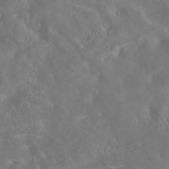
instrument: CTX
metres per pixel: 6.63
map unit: Nhe
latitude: -46.9164
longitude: 153.1809
